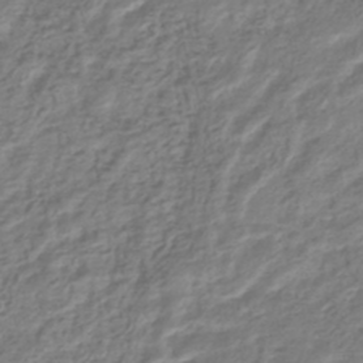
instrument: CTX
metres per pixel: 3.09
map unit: HNhu
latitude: -44.9164
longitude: 102.8975
